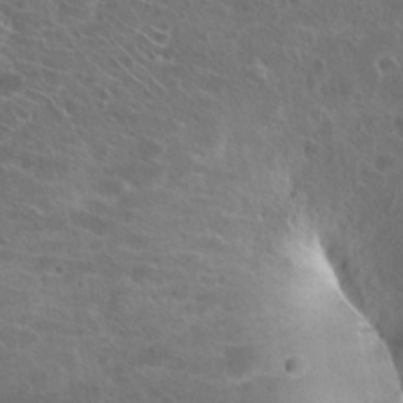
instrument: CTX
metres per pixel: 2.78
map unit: Hto
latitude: 22.2711
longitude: -41.1781
